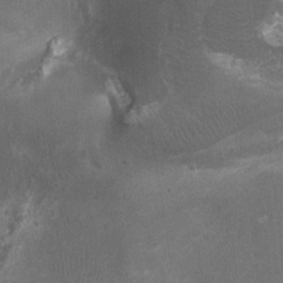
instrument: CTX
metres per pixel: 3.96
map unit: Ht
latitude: 2.3089
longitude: -19.5749
